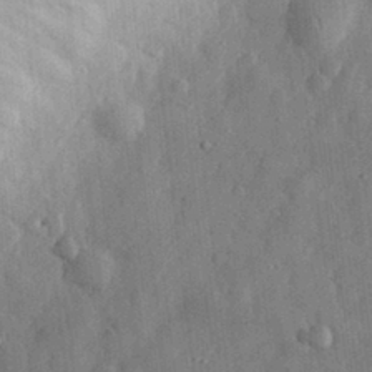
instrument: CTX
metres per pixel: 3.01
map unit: eHh
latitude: 30.6113
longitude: -74.1200
